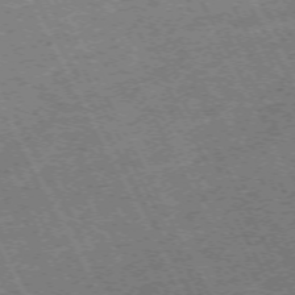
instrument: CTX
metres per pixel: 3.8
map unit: Hpe
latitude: -71.2376
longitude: 14.7086
